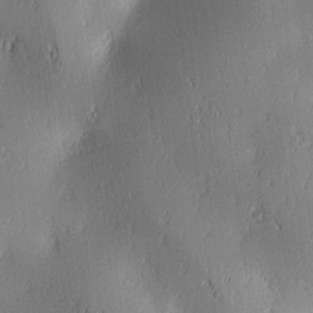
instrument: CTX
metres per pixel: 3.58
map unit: lAa
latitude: 3.2159
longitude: -117.6127
